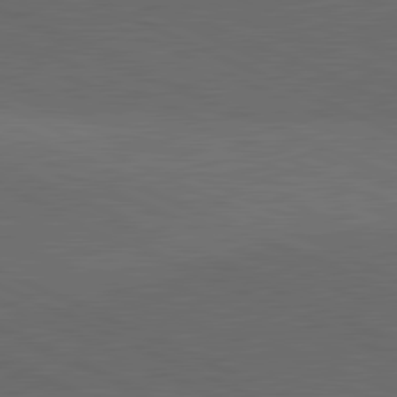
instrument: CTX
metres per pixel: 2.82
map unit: lApd
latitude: 81.6127
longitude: 148.4440
